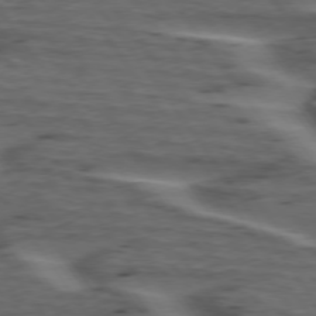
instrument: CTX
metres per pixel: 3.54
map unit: lApd
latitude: 75.3293
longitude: -70.2333
